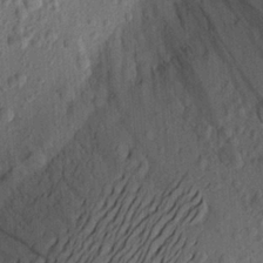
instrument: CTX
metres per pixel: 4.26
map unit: Aa
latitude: 22.2145
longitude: -144.1200
